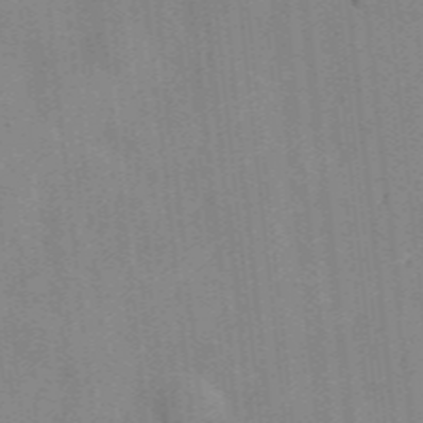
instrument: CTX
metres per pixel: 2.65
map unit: lHvf
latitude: 36.1956
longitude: -90.7057
